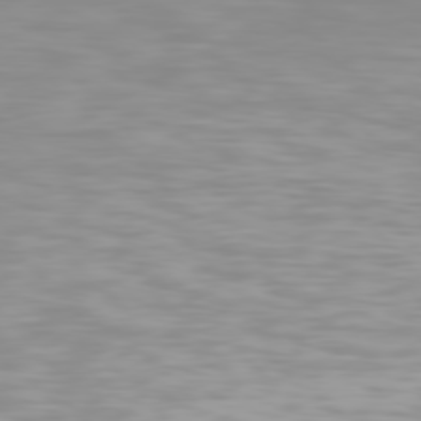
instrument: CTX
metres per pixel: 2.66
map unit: Hpe
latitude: 77.3481
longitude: -176.2522
